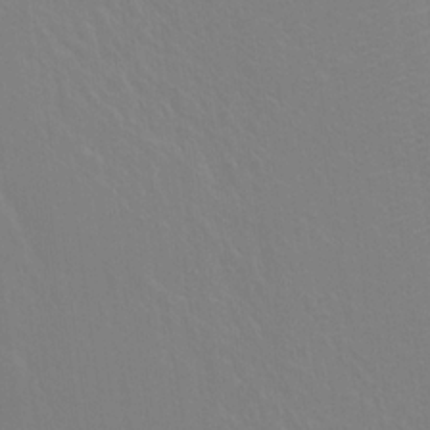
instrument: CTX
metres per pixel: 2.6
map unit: Hto
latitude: 18.7057
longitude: -39.9150
